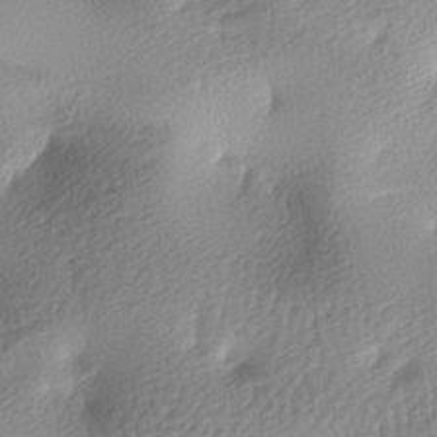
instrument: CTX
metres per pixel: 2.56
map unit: lAa
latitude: -8.7652
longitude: -127.3293
